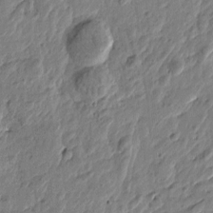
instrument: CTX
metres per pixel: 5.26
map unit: Htu
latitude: -2.0661
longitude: -179.0837
